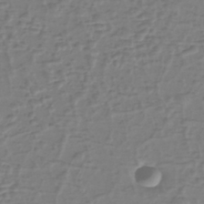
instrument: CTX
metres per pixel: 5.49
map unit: eHh
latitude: -39.8800
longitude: -27.4049
